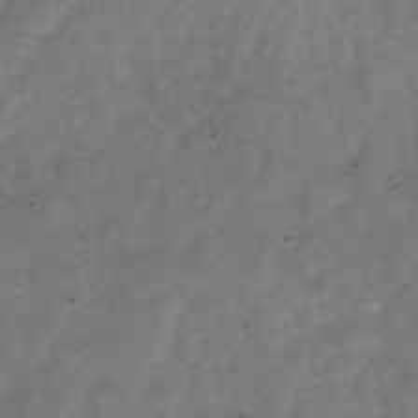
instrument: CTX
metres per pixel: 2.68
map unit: Hve
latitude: -32.6330
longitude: 89.5021
